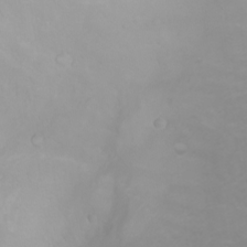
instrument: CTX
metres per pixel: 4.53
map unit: Nhu
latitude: -4.9541
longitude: -79.8395
